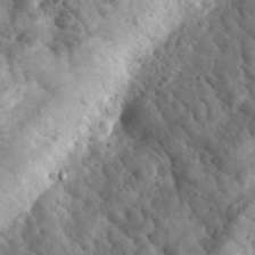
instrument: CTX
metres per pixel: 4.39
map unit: eHh
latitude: 33.3482
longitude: -78.9892
